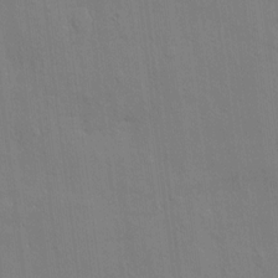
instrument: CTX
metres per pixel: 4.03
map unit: eHh
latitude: 13.2348
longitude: -70.2711
